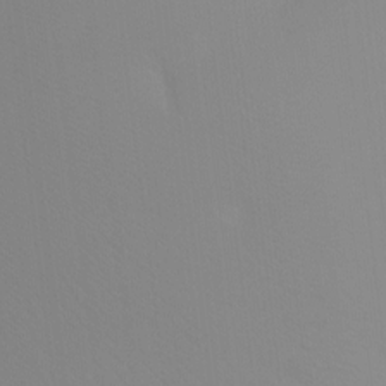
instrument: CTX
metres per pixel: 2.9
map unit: Ht
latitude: -11.8234
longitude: -39.5749
